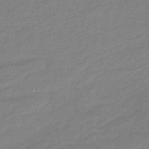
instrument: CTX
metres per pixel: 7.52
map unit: lHb
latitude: -40.4440
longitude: 72.3306
